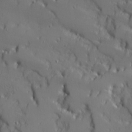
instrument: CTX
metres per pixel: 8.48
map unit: Ave
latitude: 11.7639
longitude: -101.3860
